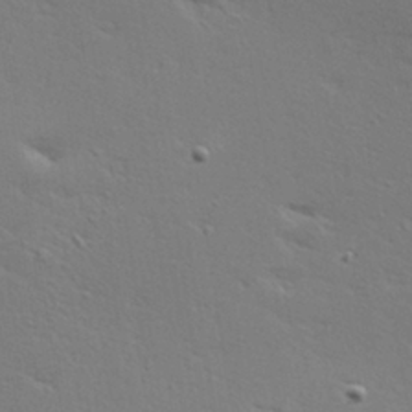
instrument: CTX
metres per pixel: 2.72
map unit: Hve
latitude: 24.4034
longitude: -98.0255
